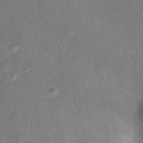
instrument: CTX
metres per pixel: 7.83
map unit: Ht
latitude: 13.9339
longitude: -39.6505
